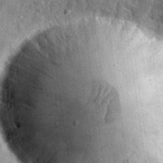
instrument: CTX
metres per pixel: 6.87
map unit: eHh
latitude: 31.6316
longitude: -74.0444
